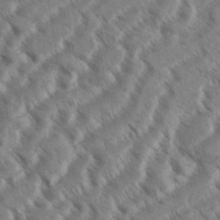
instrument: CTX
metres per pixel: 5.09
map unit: eHh
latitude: 36.6302
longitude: -138.3278
